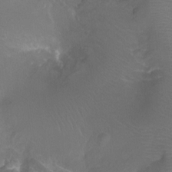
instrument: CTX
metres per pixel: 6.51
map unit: Ht
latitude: -11.3510
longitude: -44.3845
